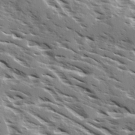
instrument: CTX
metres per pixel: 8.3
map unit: Ave
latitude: 16.7057
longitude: -129.7638
